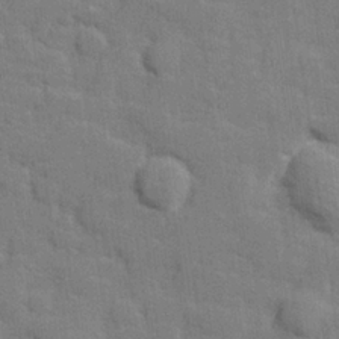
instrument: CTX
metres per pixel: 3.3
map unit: lHvf
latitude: 24.9891
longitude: 142.3306
